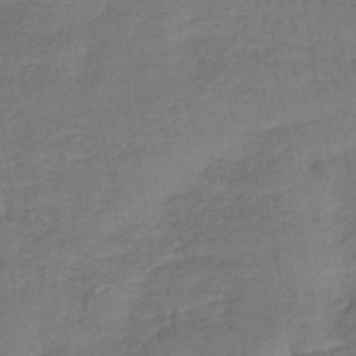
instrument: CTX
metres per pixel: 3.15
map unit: lHb
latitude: -42.5384
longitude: 79.6344
